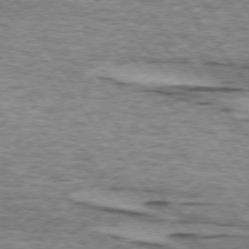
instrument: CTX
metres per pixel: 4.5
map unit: lApd
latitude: 74.1389
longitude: -76.4412
